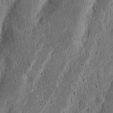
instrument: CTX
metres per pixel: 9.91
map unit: Nhu
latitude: 15.0270
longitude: -74.3656
